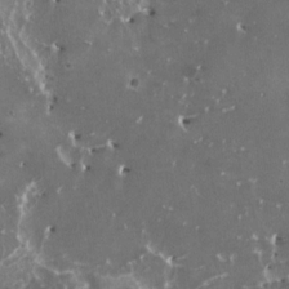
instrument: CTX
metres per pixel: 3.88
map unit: HNhu
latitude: 1.4615
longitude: 6.4251
